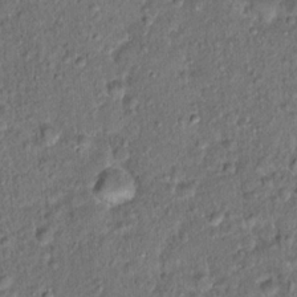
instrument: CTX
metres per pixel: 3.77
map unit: Hto
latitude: 15.7450
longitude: -40.9702
